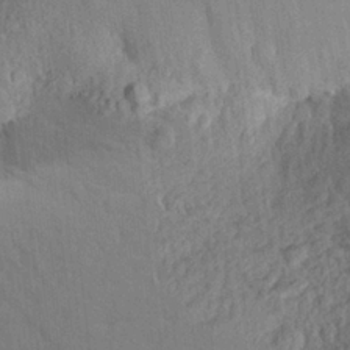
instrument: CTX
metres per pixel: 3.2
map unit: Aa
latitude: 25.4048
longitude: -145.3670
